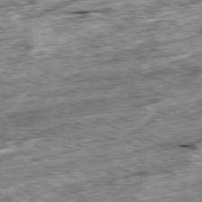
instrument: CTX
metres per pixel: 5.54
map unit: Ap
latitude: -80.4251
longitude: -89.6883
